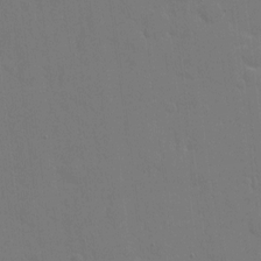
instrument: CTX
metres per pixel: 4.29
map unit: eHh
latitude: 6.1200
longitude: -67.4237
